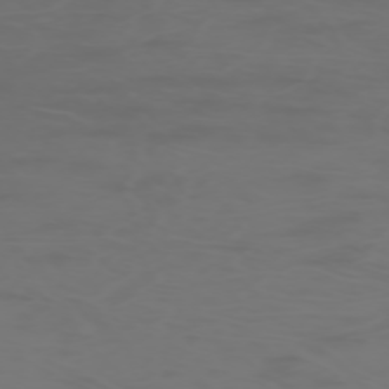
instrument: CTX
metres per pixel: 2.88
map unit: Hpe
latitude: -73.2565
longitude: 5.2754
